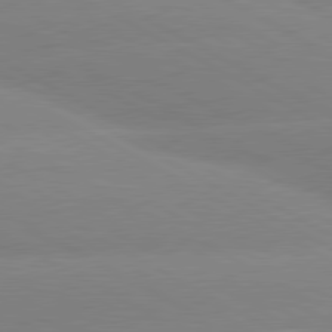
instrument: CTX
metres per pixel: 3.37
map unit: lApd
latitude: 80.3845
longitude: -153.7450
